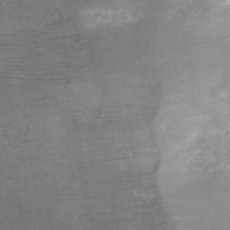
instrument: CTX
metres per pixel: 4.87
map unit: ANa
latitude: 37.5371
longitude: 17.5399
